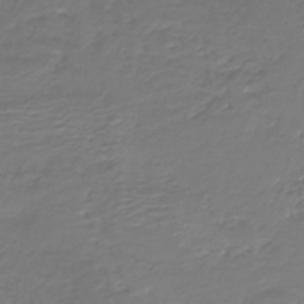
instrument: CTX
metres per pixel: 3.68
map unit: HNb
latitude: -42.4440
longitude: 49.8423
